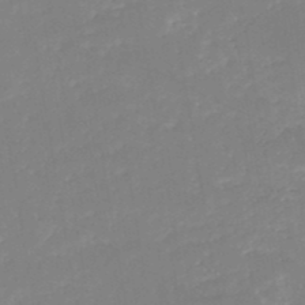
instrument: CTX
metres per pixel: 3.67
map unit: HNb
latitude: -49.5210
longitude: -44.8758
